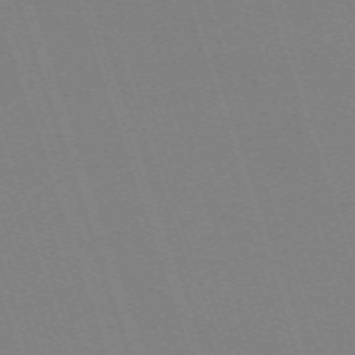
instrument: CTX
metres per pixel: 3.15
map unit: eHh
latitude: -64.1606
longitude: 51.2754
